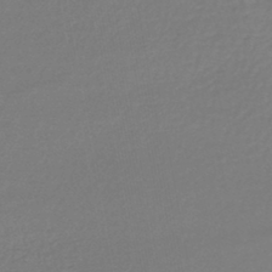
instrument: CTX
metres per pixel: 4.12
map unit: lHb
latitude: -43.0297
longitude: 72.8219
